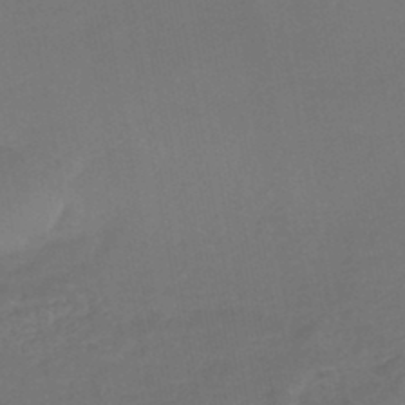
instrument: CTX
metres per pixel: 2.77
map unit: HNhu
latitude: -45.8611
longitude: 93.9745
